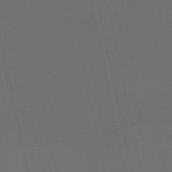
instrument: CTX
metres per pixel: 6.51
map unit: eHb
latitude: -51.0675
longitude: 70.4251
